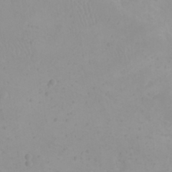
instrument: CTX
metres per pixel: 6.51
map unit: eHh
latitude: 21.4238
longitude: -64.7246
